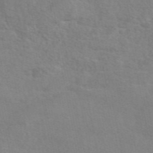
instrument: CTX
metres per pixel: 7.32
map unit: eAb
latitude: 49.0458
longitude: 120.0283
